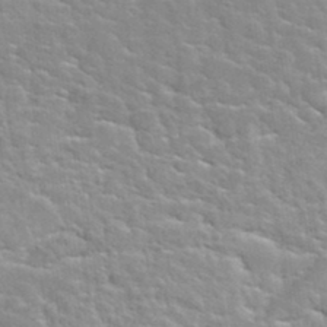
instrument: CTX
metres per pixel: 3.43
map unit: Hto
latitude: 35.5938
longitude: -51.7638
